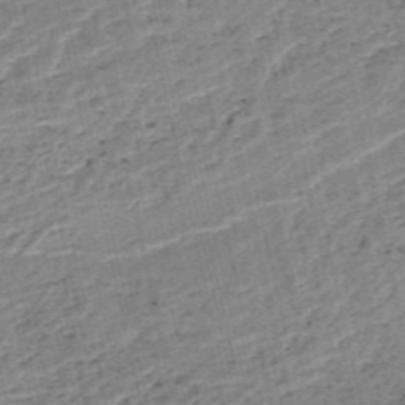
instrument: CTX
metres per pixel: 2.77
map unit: HNb
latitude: -54.0472
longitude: -47.1404
